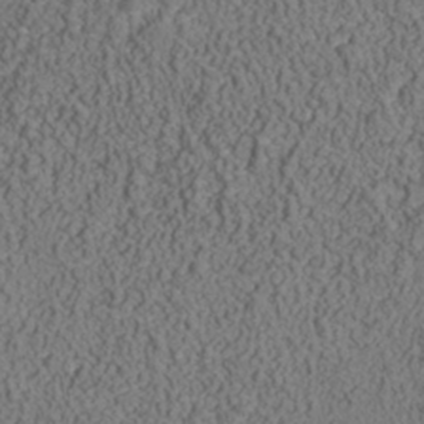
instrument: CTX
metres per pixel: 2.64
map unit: Nhu
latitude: -39.4644
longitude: -84.4223
